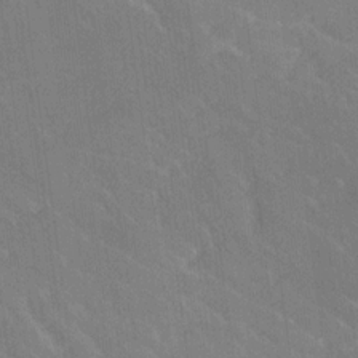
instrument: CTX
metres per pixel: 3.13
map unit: Ave
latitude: 18.7813
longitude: -136.6113
